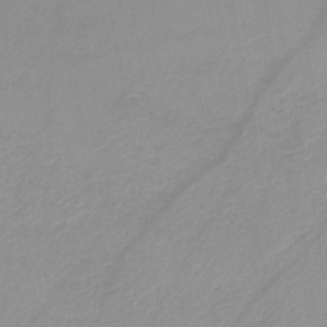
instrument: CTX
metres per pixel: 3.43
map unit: HNb
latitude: -45.0675
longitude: -42.7435
